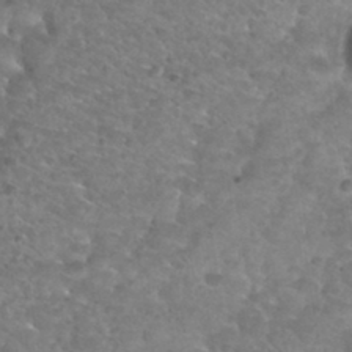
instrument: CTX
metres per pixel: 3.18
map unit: Nhu
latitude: 31.6127
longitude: -49.8583
